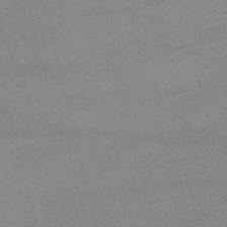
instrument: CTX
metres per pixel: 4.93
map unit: lHb
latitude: -46.8408
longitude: 76.4629
